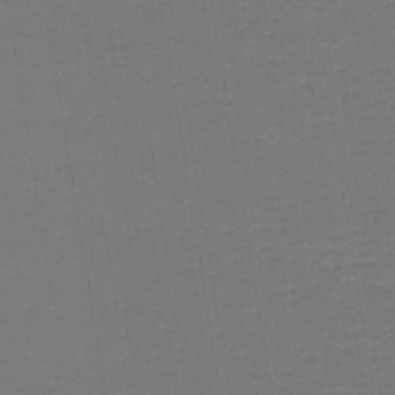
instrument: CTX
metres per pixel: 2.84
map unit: lHb
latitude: -43.6154
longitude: 59.1242
